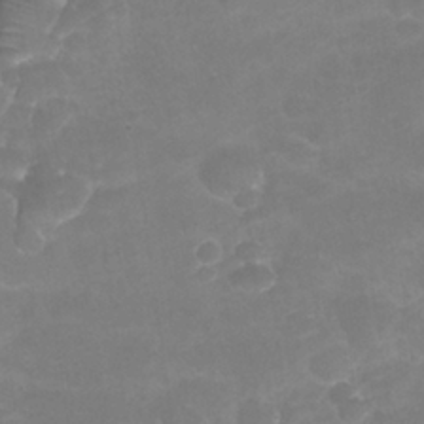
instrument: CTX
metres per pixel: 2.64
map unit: Nhu
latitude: 25.8205
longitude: -53.3482
